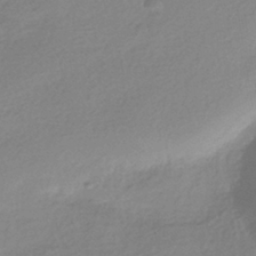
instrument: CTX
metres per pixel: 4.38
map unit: HNhu
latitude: -40.8408
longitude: 94.5384
